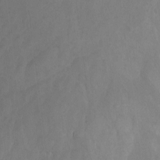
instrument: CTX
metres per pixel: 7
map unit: Nhu
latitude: -3.7288
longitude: -74.2712
